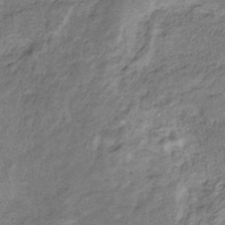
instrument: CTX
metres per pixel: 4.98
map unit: eHb
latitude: -31.3320
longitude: 68.9730
